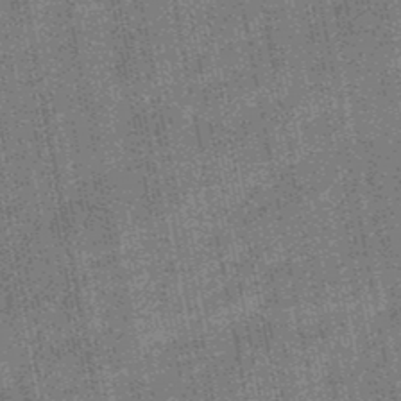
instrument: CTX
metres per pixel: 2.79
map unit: HNb
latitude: -48.7086
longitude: -38.4223
